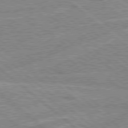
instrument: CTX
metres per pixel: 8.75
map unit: Hpe
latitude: 78.3279
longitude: -156.2522
